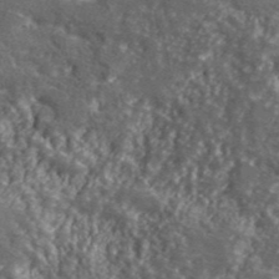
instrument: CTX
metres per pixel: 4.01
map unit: lHvf
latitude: 41.6315
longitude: -89.6694
